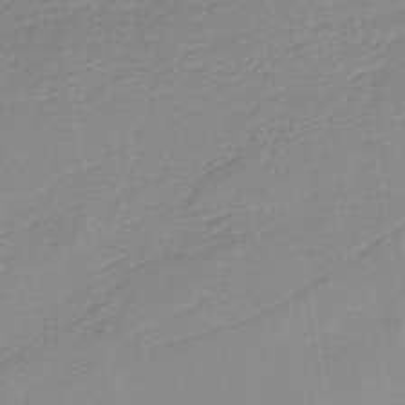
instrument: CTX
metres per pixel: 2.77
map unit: HNb
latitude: -37.2753
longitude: 55.7100
